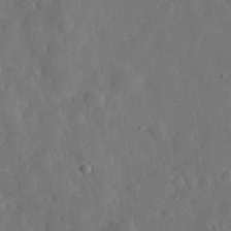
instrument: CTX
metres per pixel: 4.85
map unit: eHh
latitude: 31.6127
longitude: -78.5168
